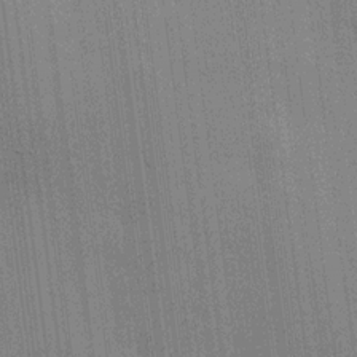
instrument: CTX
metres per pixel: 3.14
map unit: HNhu
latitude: 14.9892
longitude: 13.0109
